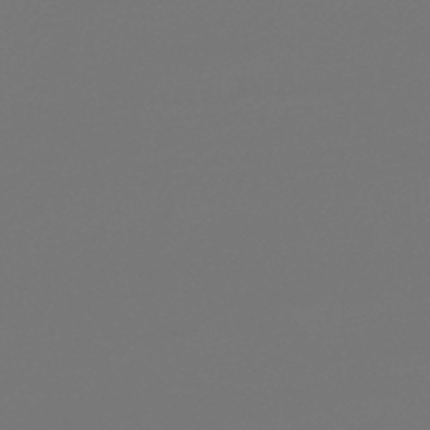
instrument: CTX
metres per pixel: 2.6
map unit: lHb
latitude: -46.3117
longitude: 76.2173
